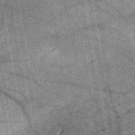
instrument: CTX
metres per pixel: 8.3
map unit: HNb
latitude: -54.1228
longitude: -41.1025
